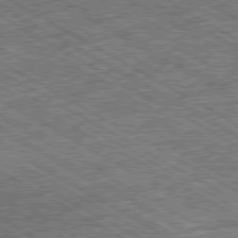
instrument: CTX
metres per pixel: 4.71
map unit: Ap
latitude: -80.1795
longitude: -79.3104
